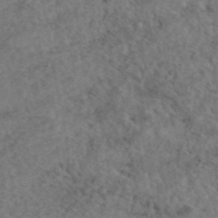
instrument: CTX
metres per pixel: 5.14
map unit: eAb
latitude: 45.1970
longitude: 114.4818
